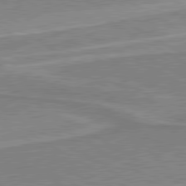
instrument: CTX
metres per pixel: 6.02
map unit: lApd
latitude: 80.4601
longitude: 142.7841
